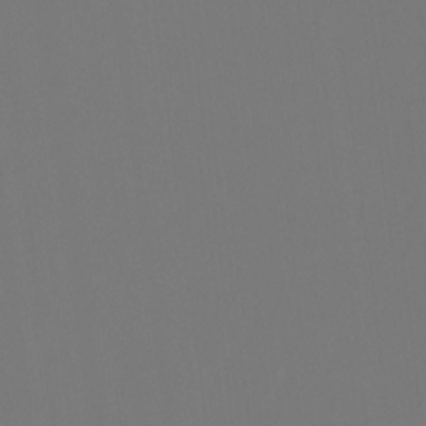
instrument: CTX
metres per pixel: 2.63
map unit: Htu
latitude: -14.1795
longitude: -48.6490
